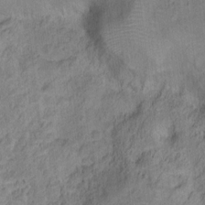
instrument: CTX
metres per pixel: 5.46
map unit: Ht
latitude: 10.4412
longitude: -40.1766
